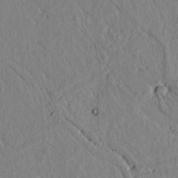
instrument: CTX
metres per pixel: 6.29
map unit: lAvf
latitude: 6.2900
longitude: 159.6532
